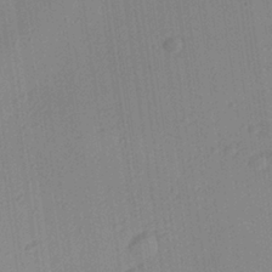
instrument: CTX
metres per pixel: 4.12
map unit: Aa
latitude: 27.4804
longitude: -141.5938
